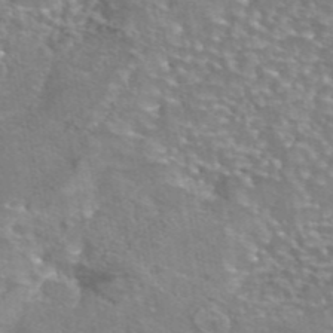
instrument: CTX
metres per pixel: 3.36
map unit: eAb
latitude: 44.6868
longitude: 103.8800
